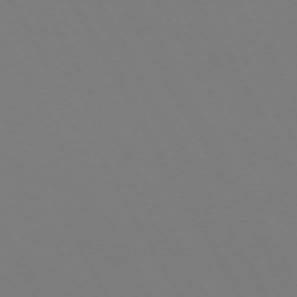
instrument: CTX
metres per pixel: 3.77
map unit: Hpe
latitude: -72.7274
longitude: 10.1417
